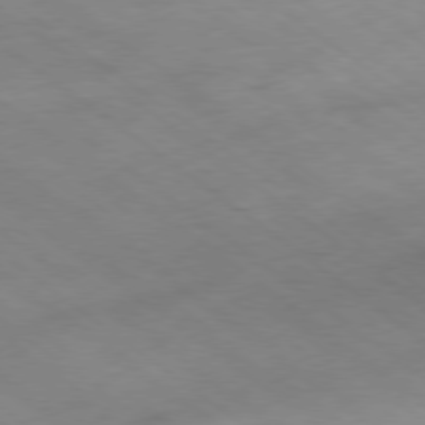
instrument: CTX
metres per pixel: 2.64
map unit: Hpe
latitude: -79.0486
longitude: 11.9745
